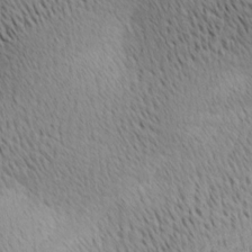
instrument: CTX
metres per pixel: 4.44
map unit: Ave
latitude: 11.0270
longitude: -107.4615
